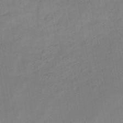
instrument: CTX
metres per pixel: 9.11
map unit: HNb
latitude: -45.5966
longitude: -38.4412
